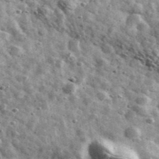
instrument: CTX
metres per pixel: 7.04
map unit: Ave
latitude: 41.2159
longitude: -107.4237
